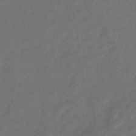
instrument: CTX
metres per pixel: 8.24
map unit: eHb
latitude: -43.5777
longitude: 86.7274
